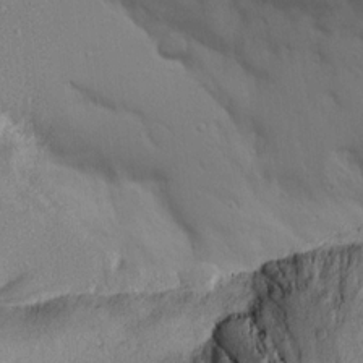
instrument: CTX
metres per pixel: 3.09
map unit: Aa
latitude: 18.3278
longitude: -142.9703
